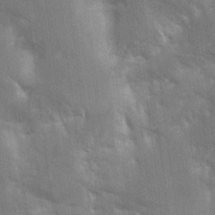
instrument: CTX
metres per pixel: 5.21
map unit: Aa
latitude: 16.0822
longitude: -149.0647
